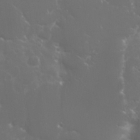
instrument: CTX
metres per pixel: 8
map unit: Nhu
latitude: 27.7828
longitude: -60.5923
